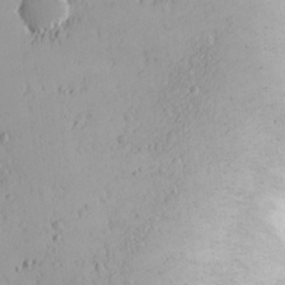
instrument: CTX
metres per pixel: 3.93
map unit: eHh
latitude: 15.8206
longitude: -73.2348
